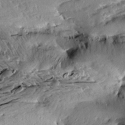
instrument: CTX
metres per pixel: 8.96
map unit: Aa
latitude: 10.8947
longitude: -142.8002
